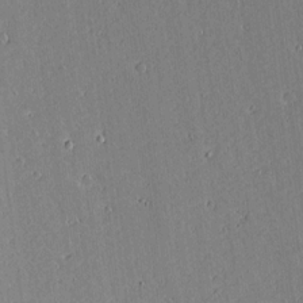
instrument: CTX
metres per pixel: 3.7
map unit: lAvf
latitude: 16.1578
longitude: -127.3860
